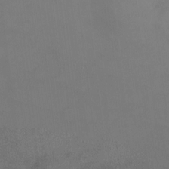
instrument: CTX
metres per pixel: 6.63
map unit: HNhu
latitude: 7.4804
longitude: 11.9178
